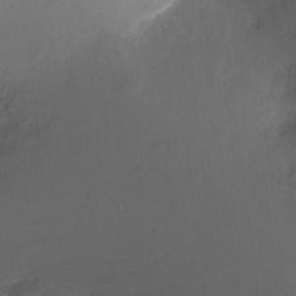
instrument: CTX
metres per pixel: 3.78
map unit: Nhu
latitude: -17.5966
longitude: -45.3859
